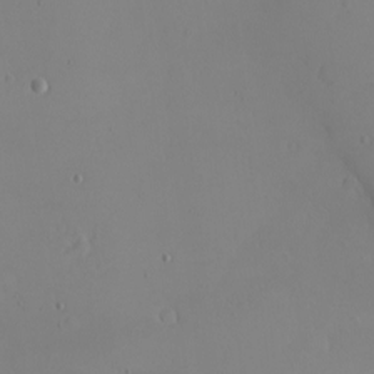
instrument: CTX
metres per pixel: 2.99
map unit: eHh
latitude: -5.6722
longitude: -80.7435
